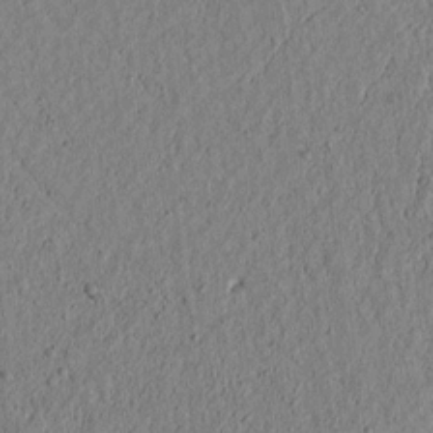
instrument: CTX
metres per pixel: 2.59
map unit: lAvf
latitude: 6.7435
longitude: 163.8989
